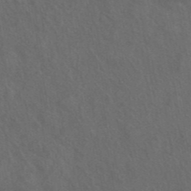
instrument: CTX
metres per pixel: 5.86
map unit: ANa
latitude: 44.6112
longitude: 27.1998
